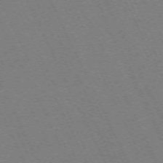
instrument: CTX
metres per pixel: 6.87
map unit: Hpe
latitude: -71.2187
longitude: 12.9353
